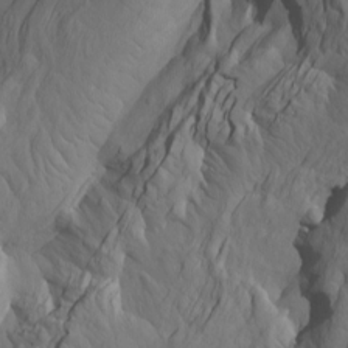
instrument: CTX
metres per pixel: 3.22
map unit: Htu
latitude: -8.1228
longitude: -66.8380
